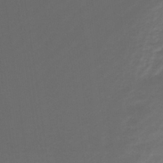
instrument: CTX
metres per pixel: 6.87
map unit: HNhu
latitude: -43.2375
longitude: 97.3699
